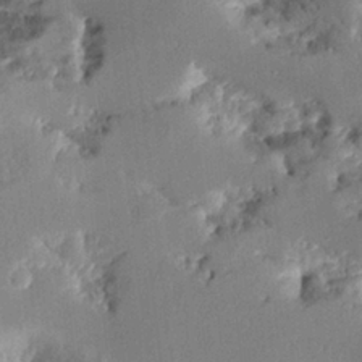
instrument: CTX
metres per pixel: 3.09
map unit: Aa
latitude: 11.4427
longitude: -126.1767
